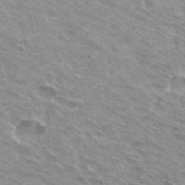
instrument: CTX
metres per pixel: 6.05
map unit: Hto
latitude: 33.1214
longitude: -41.3292
